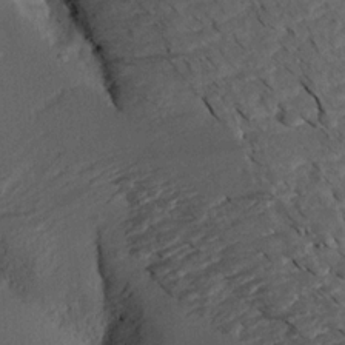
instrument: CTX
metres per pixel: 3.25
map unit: Aa
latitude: 13.5749
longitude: -140.9702
